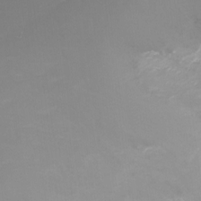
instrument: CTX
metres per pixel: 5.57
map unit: Nhu
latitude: -18.1039
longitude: -46.5168
